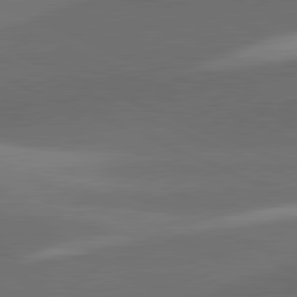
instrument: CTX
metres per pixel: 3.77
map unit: lApd
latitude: 81.4804
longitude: 132.5196
